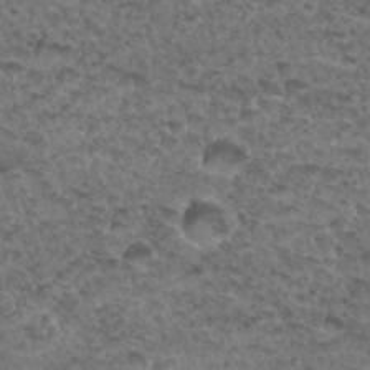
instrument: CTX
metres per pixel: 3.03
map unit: Hto
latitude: 33.3482
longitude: -47.9717
